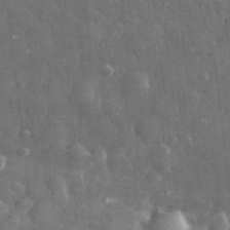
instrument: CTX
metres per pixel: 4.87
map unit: eHh
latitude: 31.3671
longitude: -71.7072
